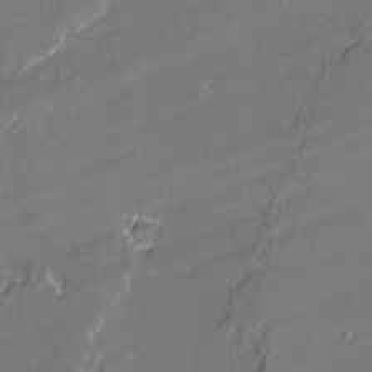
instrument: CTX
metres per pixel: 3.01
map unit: lAvf
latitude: -1.9179
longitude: -108.5356
